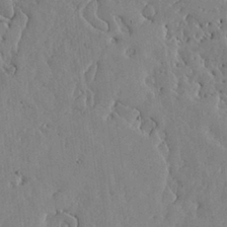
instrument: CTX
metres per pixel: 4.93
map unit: lHvf
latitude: 17.5749
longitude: -113.8772
